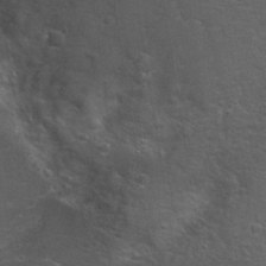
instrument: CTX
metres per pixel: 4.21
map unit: Hto
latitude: 19.2348
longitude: -41.7071
